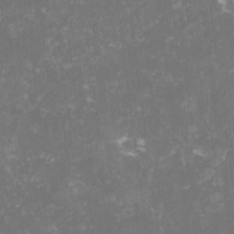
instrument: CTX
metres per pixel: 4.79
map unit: lHvf
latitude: -13.4643
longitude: -98.7624
